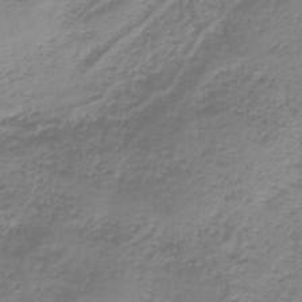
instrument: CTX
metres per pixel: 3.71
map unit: HNb
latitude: -41.9178
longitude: 49.8234
